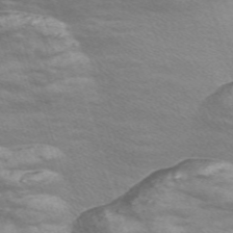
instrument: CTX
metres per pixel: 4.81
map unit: Nve
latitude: -56.6896
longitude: 59.3698
